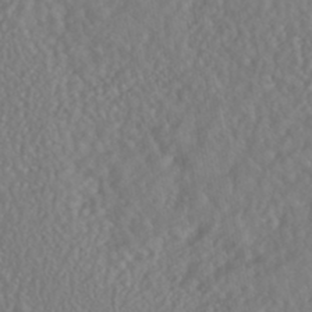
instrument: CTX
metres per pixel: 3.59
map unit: HNhu
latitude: -46.2928
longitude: 104.1983
